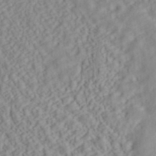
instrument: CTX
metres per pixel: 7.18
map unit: ANa
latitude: 40.1199
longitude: 28.2362
